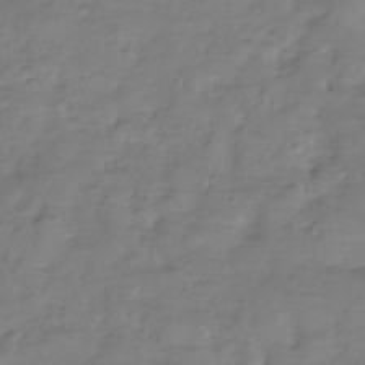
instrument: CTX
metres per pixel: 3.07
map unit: Hve
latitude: -33.2187
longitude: 91.1620
